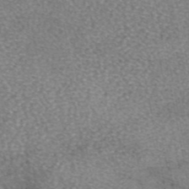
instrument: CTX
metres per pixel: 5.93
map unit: eAb
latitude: 46.4223
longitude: 103.2187
